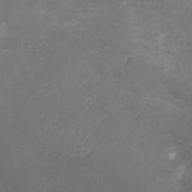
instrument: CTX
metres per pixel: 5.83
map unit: Nhu
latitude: 4.0255
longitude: -17.4615
